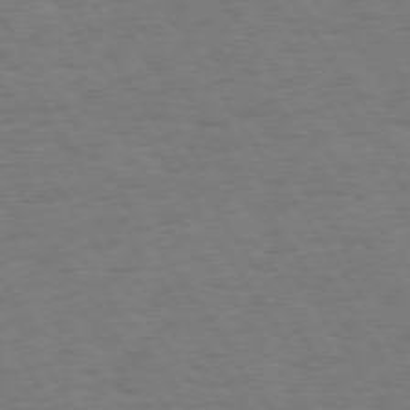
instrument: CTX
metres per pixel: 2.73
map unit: Hpe
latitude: 73.7639
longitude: -140.4223
